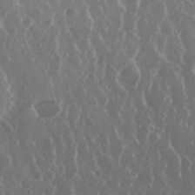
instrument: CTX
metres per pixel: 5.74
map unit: eHh
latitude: 34.3845
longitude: -58.9136
